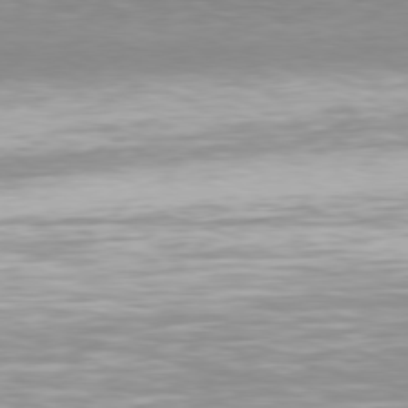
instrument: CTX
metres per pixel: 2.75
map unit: Hpe
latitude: 77.3859
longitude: -131.8017
